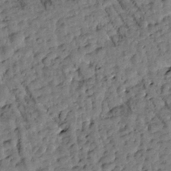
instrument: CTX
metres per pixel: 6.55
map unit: Htu
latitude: -3.1053
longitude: 173.8989
